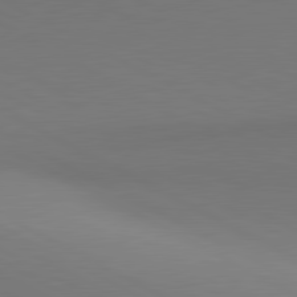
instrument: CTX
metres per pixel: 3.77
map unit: lApd
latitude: 81.1214
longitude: 146.3684
